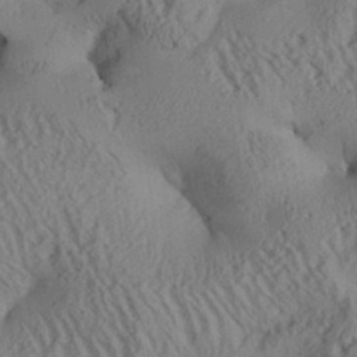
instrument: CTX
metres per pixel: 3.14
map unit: Aa
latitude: 25.8961
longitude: -134.1577
